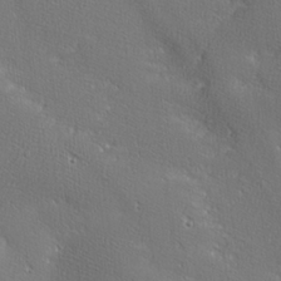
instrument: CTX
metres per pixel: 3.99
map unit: lHvf
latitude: 25.9717
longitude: 141.1809
